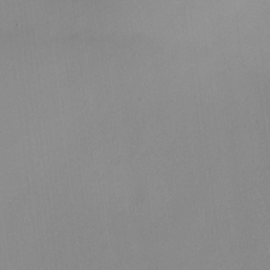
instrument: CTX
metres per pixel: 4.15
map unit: HNhu
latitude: -2.1038
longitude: -7.3860
